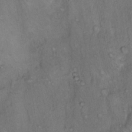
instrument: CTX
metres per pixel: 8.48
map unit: Hto
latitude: 11.7639
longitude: -58.4790
